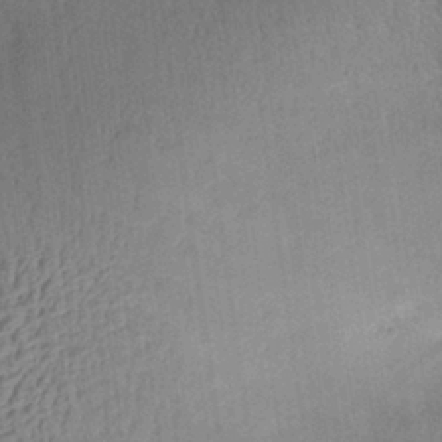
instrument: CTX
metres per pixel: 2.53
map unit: Aa
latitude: 27.7639
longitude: -136.9136
